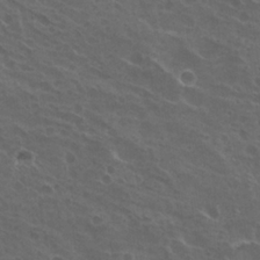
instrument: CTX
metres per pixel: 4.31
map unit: Hto
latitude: 23.6883
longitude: -30.8002
